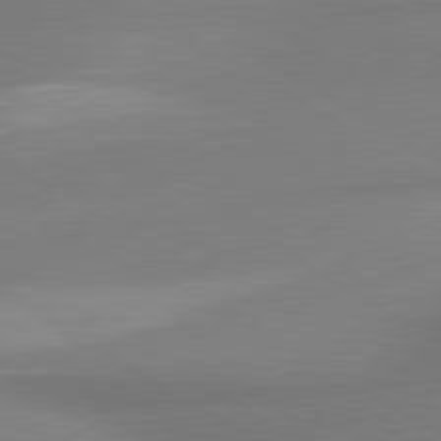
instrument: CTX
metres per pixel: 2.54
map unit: lApd
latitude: 80.0444
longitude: 177.7289
